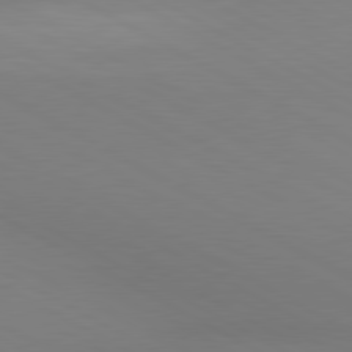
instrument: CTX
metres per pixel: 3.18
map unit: lApd
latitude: 80.5546
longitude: 139.3321
